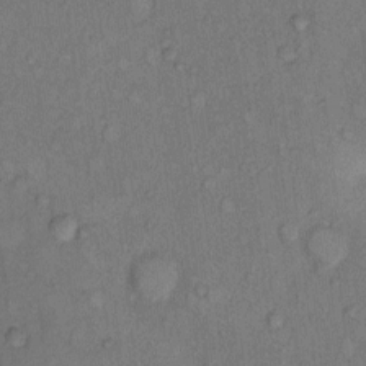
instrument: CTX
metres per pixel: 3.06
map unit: Hto
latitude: 8.5735
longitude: -58.5735
